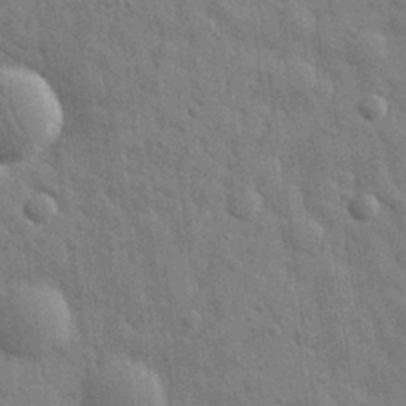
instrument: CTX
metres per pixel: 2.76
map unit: eHh
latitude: 29.0647
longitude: -75.0458
